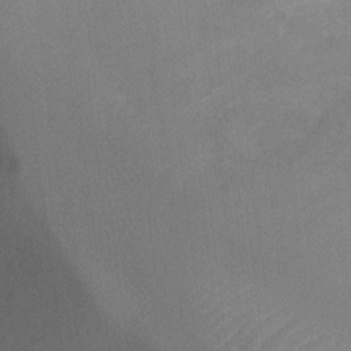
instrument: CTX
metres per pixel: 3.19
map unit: Nhu
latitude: -14.2929
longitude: -25.1970
